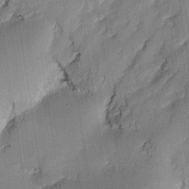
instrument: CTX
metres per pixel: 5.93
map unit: eHh
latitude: 4.3089
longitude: -69.5371
